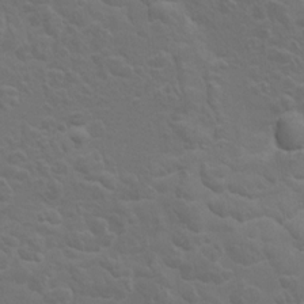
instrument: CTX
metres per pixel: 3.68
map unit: Hto
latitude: 8.9703
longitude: -31.2726
